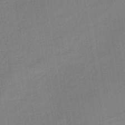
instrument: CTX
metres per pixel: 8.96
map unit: lHb
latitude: -41.6722
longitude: 67.8044
